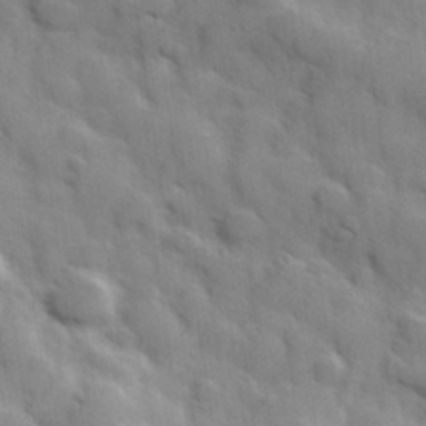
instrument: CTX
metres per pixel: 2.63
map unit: Hve
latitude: 31.1781
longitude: 150.7841
